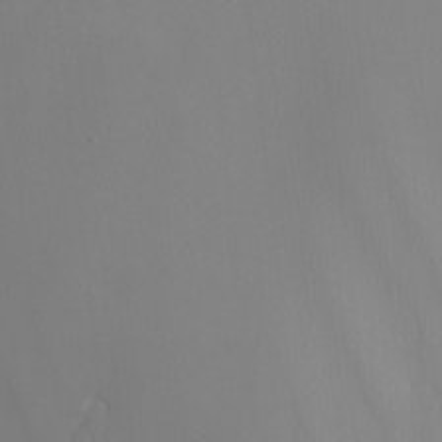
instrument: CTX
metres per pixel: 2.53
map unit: Nhu
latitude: -7.8989
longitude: -95.2726
